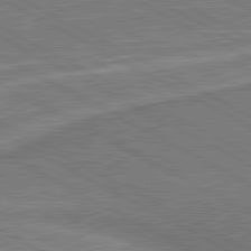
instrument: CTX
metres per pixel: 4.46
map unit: lApd
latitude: 80.8191
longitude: 141.8800
